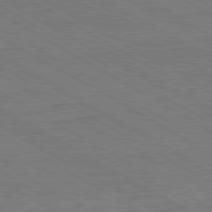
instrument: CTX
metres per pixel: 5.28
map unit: Ap
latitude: -81.7667
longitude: -73.2348
